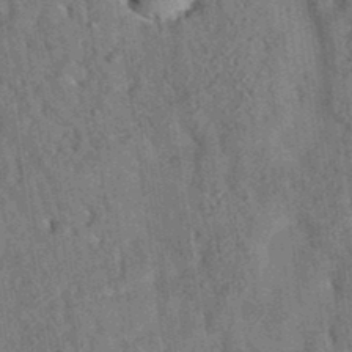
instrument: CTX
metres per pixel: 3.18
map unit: eAb
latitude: 35.0269
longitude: 109.2187
